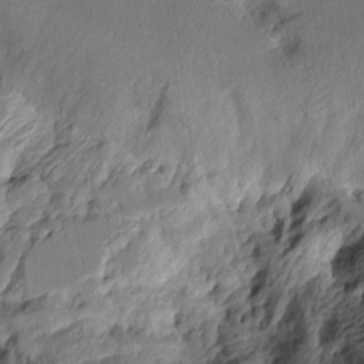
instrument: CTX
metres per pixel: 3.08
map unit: Aa
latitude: 11.4049
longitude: -127.2159
